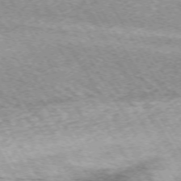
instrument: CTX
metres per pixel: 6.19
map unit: Ap
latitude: -73.0108
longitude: -68.1389
